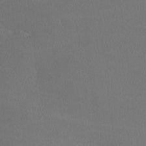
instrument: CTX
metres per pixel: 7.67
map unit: lHvf
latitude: -11.5588
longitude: -99.8016
